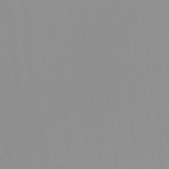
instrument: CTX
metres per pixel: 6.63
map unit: HNhu
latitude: -1.3132
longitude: -6.0444
